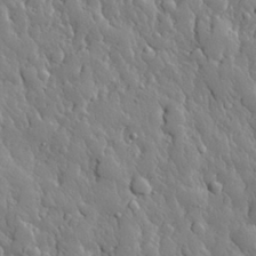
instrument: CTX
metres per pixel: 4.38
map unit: eHh
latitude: 30.1767
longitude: -78.5546
